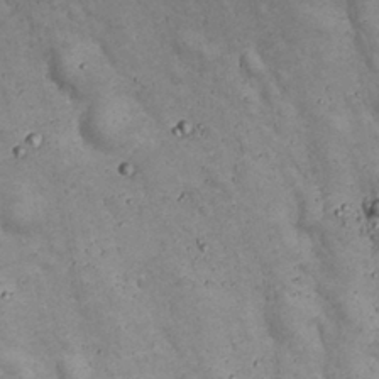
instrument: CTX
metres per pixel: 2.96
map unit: Nhu
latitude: 22.3656
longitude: -66.7813
